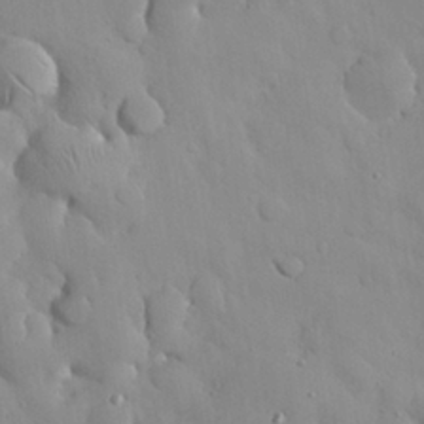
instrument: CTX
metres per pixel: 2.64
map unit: Nhu
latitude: 26.4979
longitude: -72.4979
